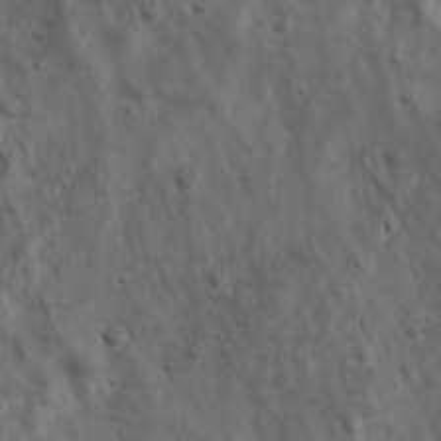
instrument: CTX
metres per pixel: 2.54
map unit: Ave
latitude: 17.1403
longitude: -133.0270
